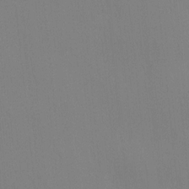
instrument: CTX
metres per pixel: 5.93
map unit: Ave
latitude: 2.6112
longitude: -112.6679
